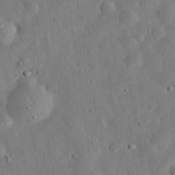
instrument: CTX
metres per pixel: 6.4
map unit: eHh
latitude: 33.1970
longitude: -75.6694
